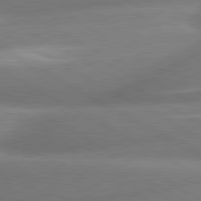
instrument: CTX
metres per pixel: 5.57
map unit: lApd
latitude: 80.5357
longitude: -163.4616
